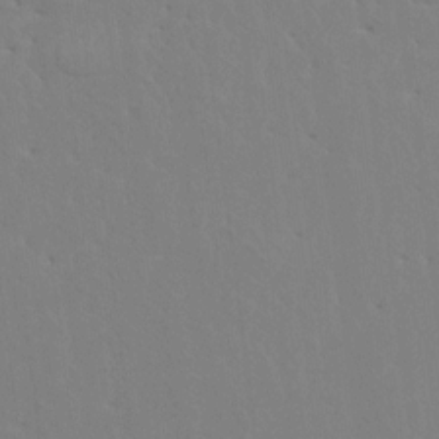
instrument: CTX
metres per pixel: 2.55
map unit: HNhu
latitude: 7.2537
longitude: -2.3467
